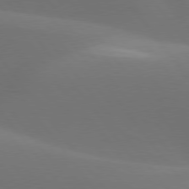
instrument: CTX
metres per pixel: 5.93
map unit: lApd
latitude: 77.6694
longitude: -52.4223
